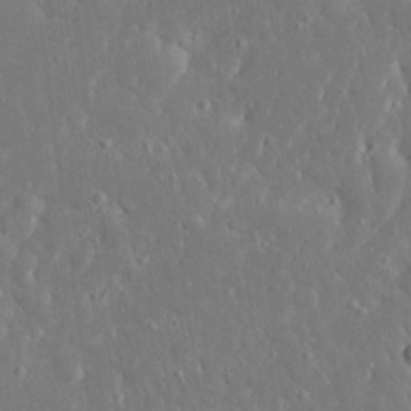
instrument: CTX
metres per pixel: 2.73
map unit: Ave
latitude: 17.6505
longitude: -140.6679
